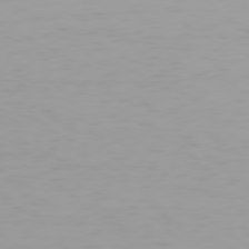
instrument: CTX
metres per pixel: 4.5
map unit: Hpe
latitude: 77.8016
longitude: -137.4049
